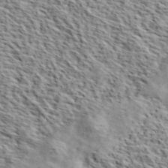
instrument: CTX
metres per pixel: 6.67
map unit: lHvf
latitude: 40.1010
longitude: -86.7624
